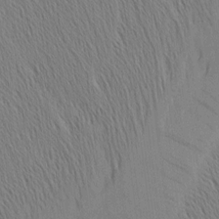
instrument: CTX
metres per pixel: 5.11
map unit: Nhu
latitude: -3.8989
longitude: -151.1781
